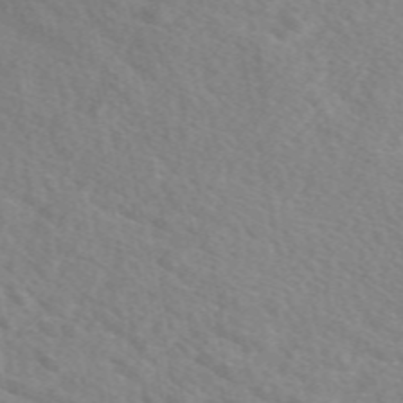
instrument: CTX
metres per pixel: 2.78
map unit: eAb
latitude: 49.8016
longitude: 117.6343
